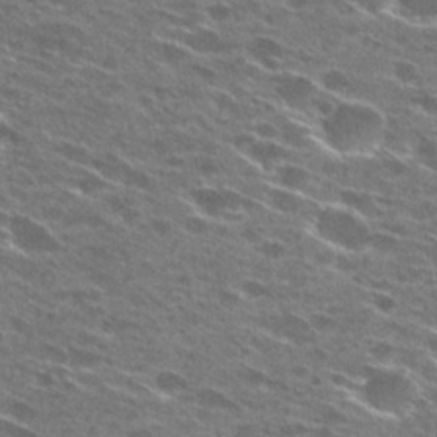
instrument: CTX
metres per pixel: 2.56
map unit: Hto
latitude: 27.5938
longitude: -46.1011
